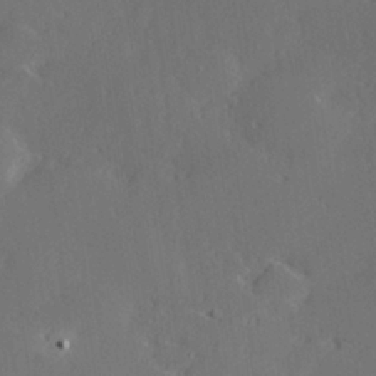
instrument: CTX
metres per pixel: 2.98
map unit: Hve
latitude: 26.8002
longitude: -94.4034
